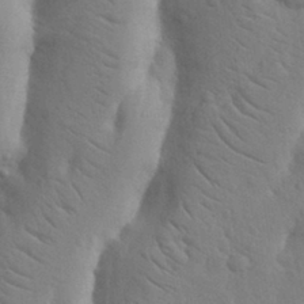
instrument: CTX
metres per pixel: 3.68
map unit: Nhu
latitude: 19.0080
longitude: -76.1011
